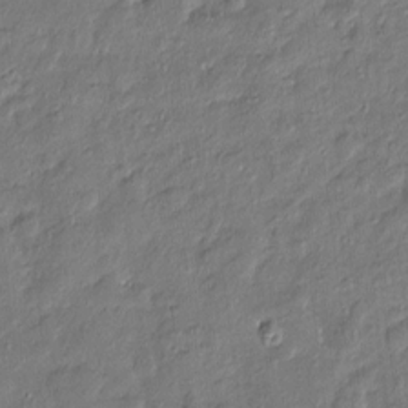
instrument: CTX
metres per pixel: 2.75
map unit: Htu
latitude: -7.8800
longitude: 176.6896
